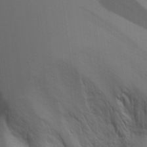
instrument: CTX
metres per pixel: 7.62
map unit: Aa
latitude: 17.8394
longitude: -124.8758
